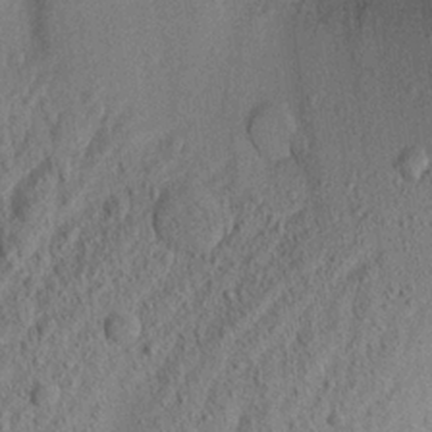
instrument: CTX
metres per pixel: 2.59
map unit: Aa
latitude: 21.7450
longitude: -143.3671
